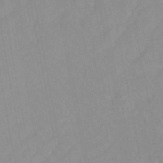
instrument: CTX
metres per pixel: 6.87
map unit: lHb
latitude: -45.6155
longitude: 72.6518
